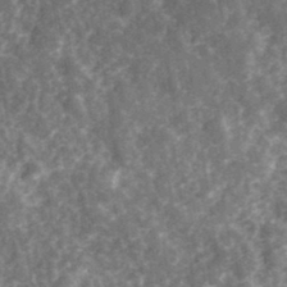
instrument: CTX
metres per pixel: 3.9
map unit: eHh
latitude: 35.1970
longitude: -79.5560
